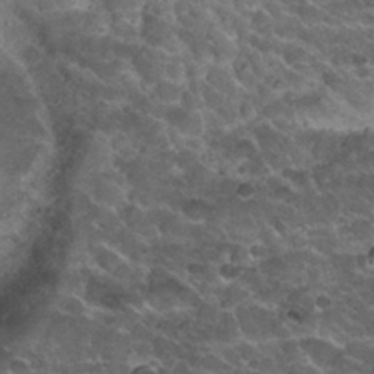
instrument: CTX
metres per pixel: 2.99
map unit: Nhu
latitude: 29.6883
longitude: -54.2522
